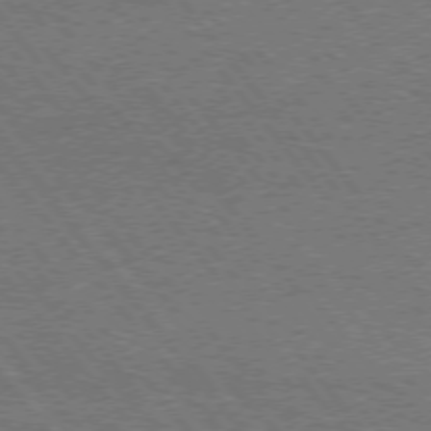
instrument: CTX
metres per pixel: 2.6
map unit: Hpe
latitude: 73.0459
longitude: -141.9528
